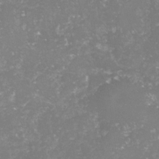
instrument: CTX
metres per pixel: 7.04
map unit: lHvf
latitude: -16.0094
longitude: -98.3278
